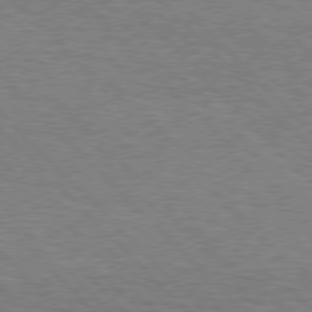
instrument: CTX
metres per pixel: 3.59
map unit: Hpe
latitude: 76.7246
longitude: -153.0459
